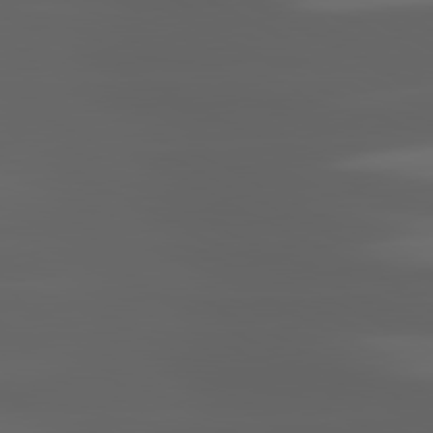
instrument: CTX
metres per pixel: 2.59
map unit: lApd
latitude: 80.8002
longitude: -140.1955
